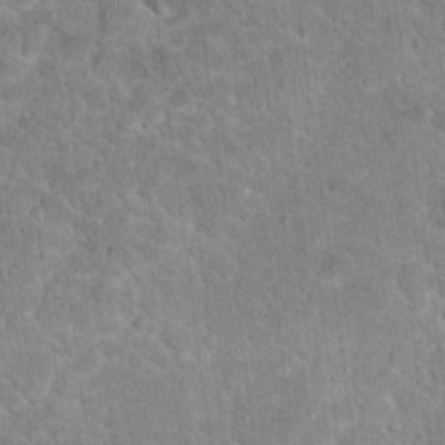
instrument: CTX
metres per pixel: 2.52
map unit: Hto
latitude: 18.2522
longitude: -35.3481
